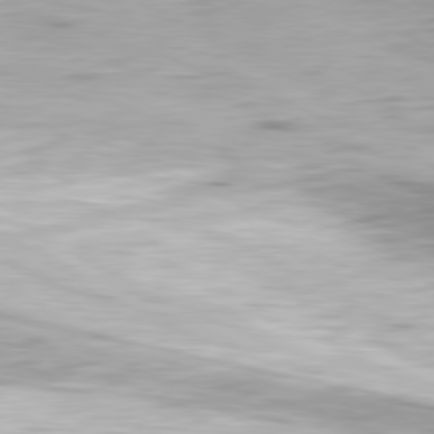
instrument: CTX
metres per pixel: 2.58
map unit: Ap
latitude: -81.4455
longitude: -67.5560
